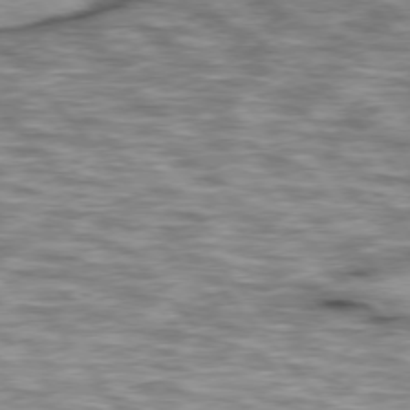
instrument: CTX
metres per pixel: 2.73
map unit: lApd
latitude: 76.2144
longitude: -49.2915
